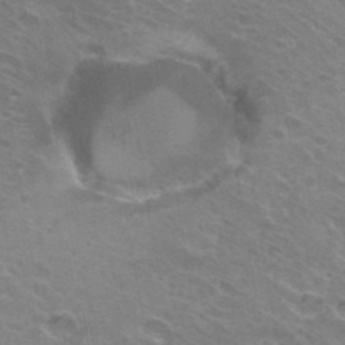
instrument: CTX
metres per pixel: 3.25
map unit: Hto
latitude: 32.5168
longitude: -41.1214
